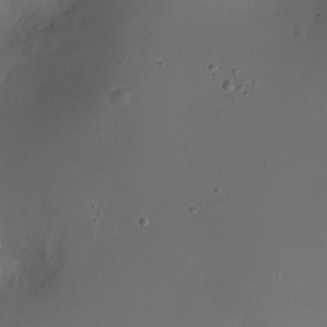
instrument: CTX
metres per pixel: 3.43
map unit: Nhe
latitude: -19.5588
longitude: 144.8408
